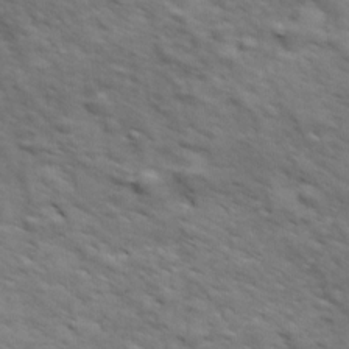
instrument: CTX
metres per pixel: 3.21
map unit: Ave
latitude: 18.3845
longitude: -132.3656
